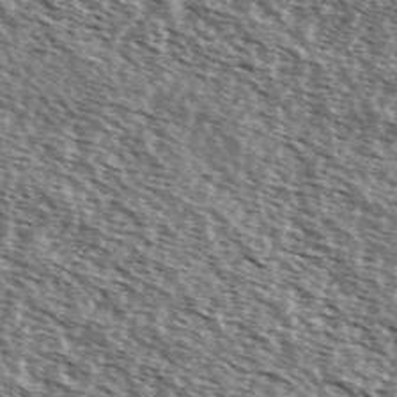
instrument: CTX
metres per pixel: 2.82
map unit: Ave
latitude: 37.5938
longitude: -112.1767
